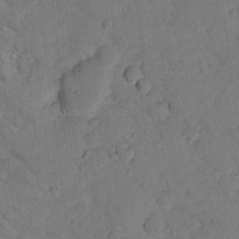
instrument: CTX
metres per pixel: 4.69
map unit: lHvf
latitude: 13.1592
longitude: 178.1605
